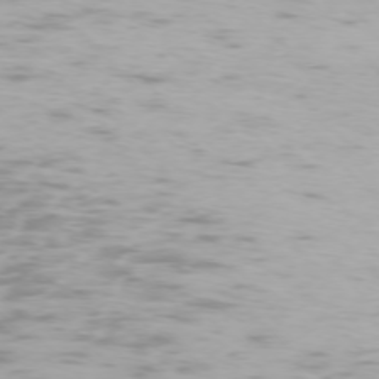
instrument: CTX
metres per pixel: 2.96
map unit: Ap
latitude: -75.6344
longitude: -68.3278
